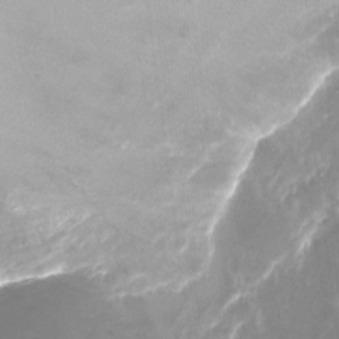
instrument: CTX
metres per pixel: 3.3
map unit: Nhu
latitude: -28.5007
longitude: -67.3292
